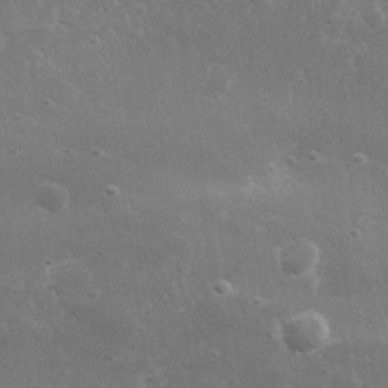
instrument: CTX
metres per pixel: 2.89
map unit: lHvf
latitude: 31.4238
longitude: -89.2159
